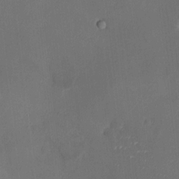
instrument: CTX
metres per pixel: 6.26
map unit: HNhu
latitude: 8.3656
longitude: 9.7666
